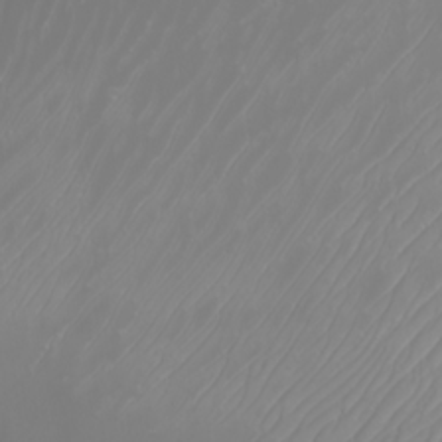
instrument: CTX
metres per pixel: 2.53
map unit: eHh
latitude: -6.1794
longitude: -88.6869
